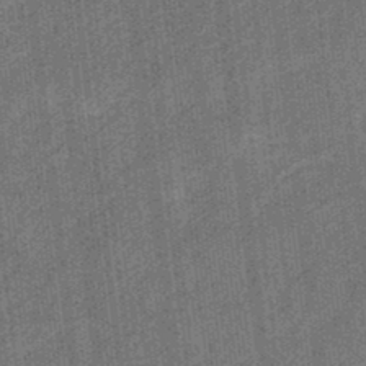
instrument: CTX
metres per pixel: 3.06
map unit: eHb
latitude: -31.9556
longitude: 73.9556
